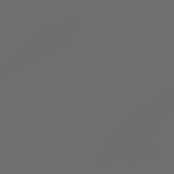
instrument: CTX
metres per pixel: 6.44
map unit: Hpe
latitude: 77.9528
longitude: -177.0647
